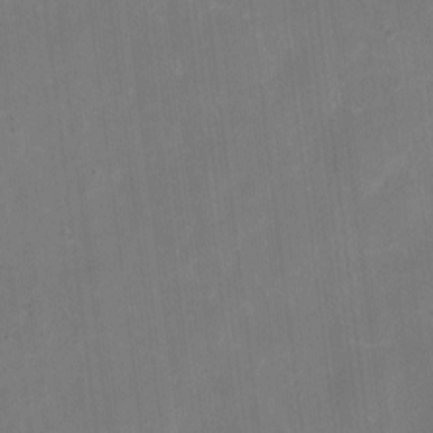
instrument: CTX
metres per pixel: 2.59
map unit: eHh
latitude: 4.9892
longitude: -66.1199
